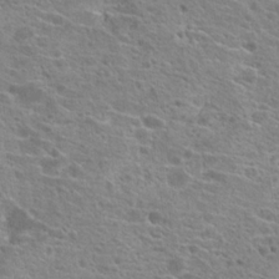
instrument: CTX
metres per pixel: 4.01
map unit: Hto
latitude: 20.9325
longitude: -41.9528
